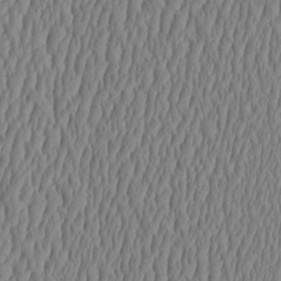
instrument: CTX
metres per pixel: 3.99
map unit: HNhu
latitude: -3.5399
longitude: 13.5210
